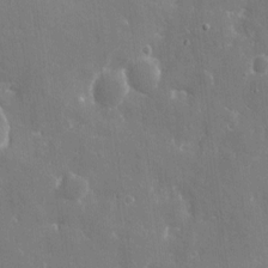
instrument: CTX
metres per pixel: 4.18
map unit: eHh
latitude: 9.0648
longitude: -70.3467
